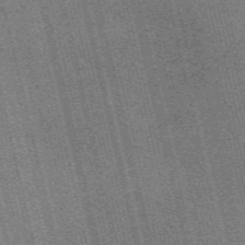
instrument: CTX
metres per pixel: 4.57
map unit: eAb
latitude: 51.3103
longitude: 109.9556
